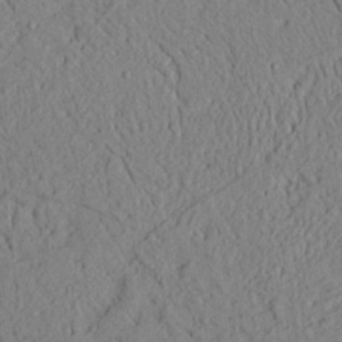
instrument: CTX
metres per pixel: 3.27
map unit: Ave
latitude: 24.0822
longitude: -133.4804
